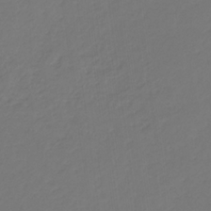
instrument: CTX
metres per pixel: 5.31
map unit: eHb
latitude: -30.5573
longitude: 64.5763
